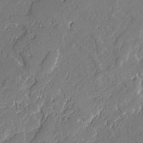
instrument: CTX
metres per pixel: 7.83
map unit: lAvf
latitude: -1.8612
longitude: -106.5735
